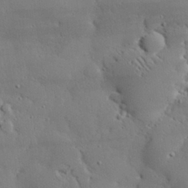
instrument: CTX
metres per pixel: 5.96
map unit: eHh
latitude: 29.8205
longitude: -82.7057
